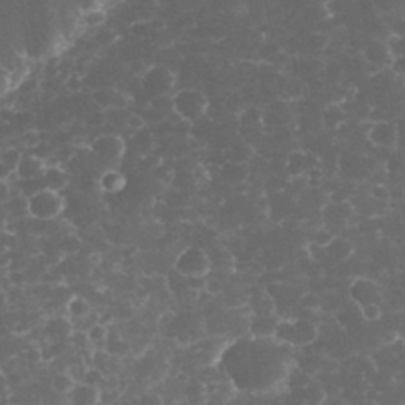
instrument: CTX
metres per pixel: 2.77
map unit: eHh
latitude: 33.1592
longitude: -63.6694
